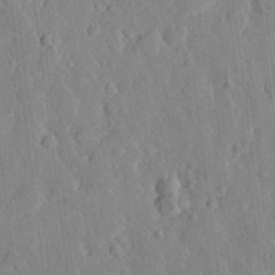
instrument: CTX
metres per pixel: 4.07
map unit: eHh
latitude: 28.3089
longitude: -76.7057
